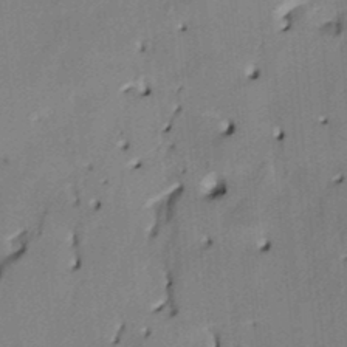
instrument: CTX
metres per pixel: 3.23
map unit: HNhu
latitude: 14.3090
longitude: 10.6141
